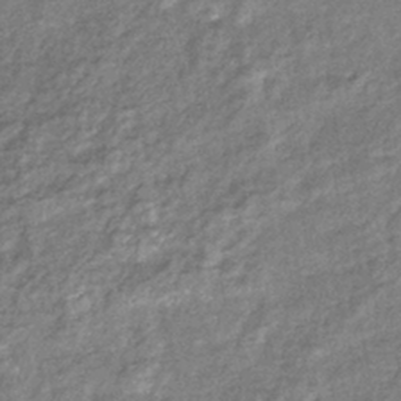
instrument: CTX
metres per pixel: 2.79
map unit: eHb
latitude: -39.8234
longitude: 81.5210
